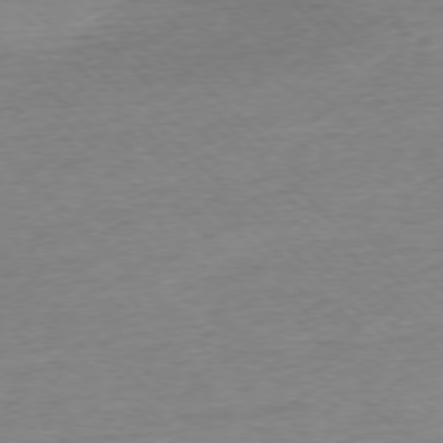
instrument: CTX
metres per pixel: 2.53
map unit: Ap
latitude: -76.9731
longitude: -97.3859
